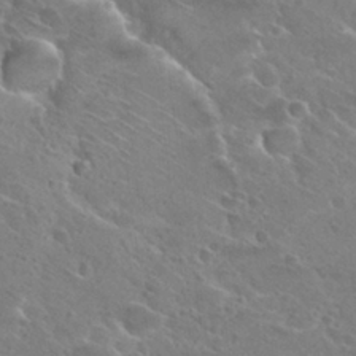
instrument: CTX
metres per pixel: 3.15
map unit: Hto
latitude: 27.1403
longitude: -39.7261
